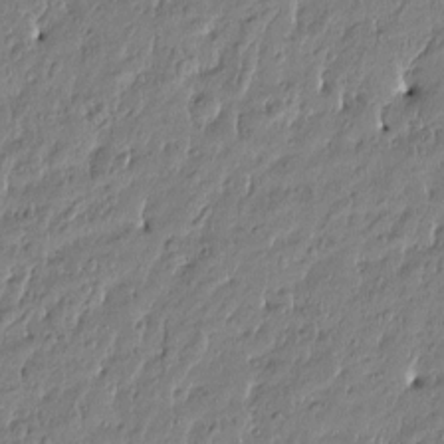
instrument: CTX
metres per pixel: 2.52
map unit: Htu
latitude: -4.7652
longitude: 176.6707
